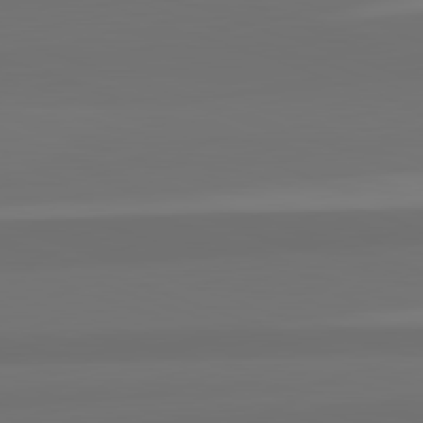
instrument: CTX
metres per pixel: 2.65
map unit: lApd
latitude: 82.6490
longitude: 159.1053
